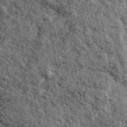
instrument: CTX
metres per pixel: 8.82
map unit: Ave
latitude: 40.8002
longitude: -107.6883
